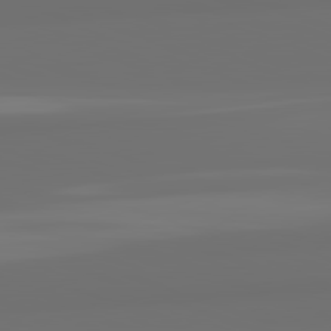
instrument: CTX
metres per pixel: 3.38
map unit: lApd
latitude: 82.5167
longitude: 163.7099
